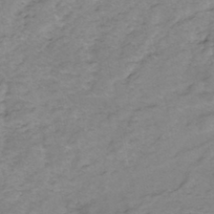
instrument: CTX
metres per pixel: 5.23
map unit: eHh
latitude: -45.9367
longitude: -29.9906
